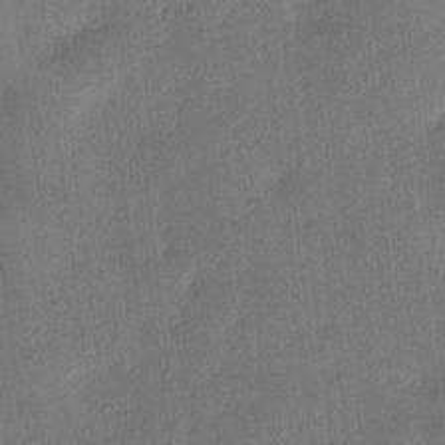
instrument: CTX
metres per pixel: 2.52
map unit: HNhu
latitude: 6.0444
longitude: 15.4077
